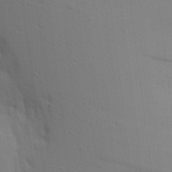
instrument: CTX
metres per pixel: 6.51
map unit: Aa
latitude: 15.9339
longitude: -147.4994
